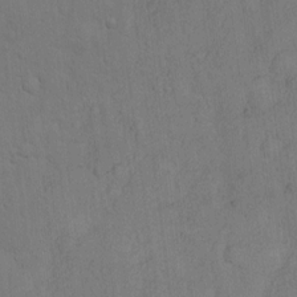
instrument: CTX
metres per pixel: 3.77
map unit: Hto
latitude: 11.8017
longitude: -56.5545
